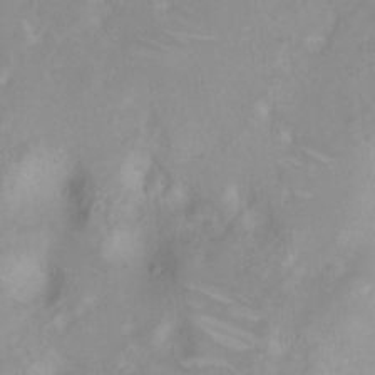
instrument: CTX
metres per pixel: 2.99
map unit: Nhu
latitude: 3.2348
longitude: -24.6679
